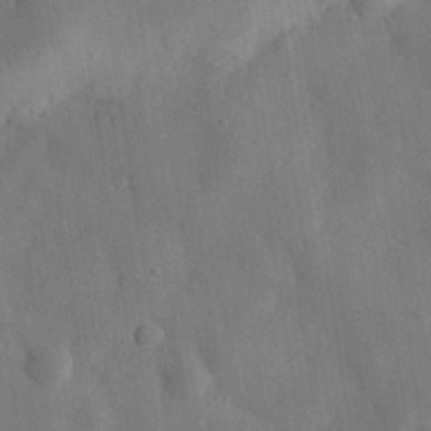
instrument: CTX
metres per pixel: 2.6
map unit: eHh
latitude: 30.6680
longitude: -76.6679
